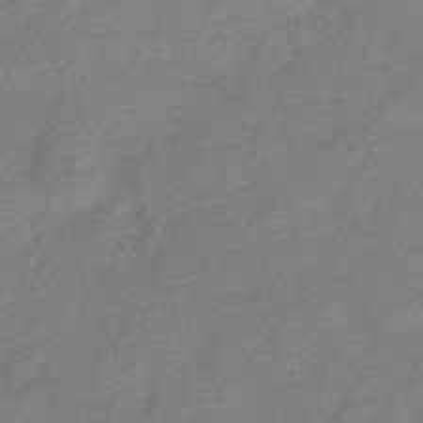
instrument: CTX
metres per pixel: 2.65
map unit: Nve
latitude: -18.3495
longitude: 108.5196
